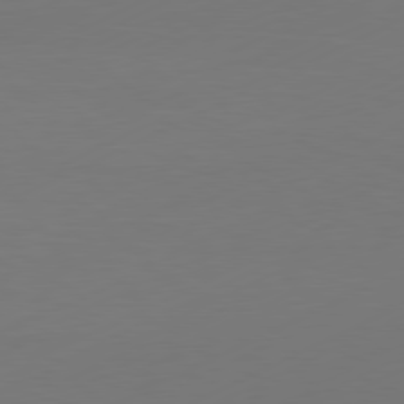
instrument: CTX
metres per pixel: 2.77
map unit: Ap
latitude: -81.3132
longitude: -84.4412
